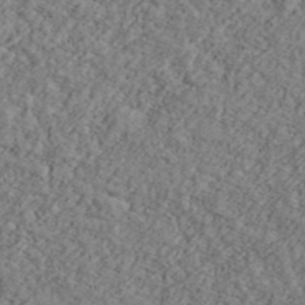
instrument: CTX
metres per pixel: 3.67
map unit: Ave
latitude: 43.4804
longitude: -110.3279
